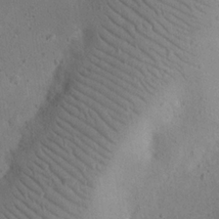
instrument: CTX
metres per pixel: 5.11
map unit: eHh
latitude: 23.7450
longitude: -68.4412
